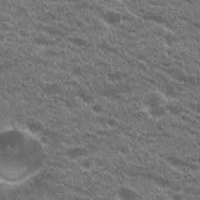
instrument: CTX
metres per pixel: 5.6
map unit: Hto
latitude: 21.4049
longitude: -38.7813
